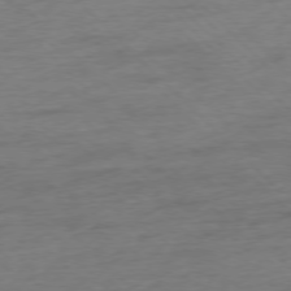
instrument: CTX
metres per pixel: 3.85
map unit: Hpe
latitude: -77.1242
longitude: -13.6127
